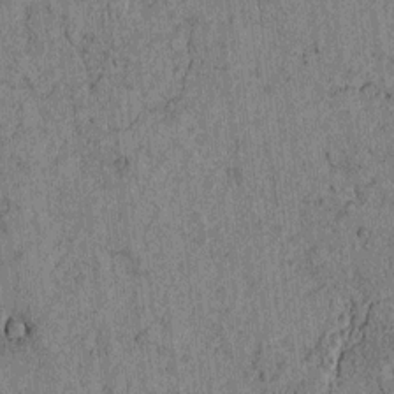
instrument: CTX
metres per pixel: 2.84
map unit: lAvf
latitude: 4.1389
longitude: 158.4817
